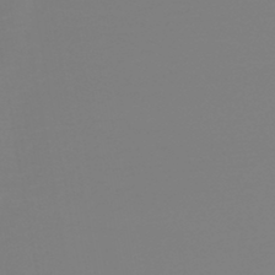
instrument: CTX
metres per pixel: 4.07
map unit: lHb
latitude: -44.6519
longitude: 75.4266
